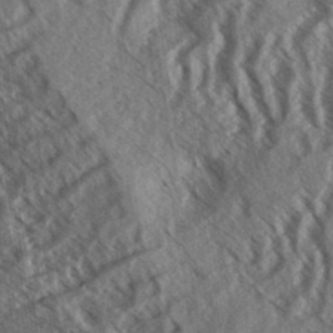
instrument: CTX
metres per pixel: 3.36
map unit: eHh
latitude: 33.5749
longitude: -140.4412
